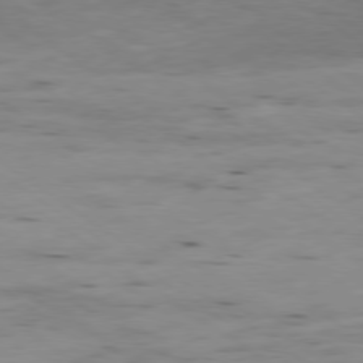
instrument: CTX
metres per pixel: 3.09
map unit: Ap
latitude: -79.4076
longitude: -101.5182
